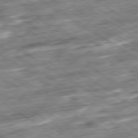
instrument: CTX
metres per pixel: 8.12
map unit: Ap
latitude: -79.8611
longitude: -51.3670
